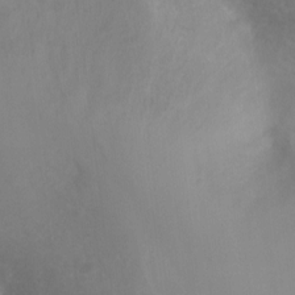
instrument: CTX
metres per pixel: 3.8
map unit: Ht
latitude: -6.5951
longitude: -31.0081
